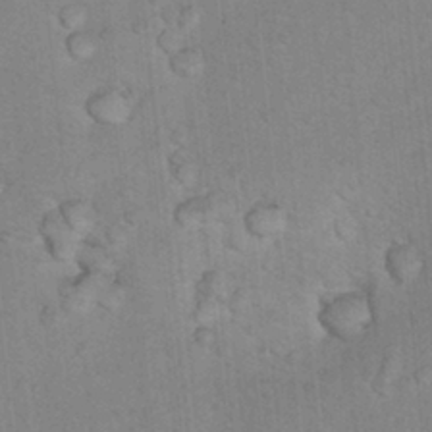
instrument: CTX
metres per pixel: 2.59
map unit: Hto
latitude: 12.3656
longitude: -36.3090
